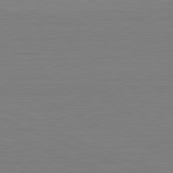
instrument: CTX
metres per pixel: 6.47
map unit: Hpe
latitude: -81.6344
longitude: 8.2739
